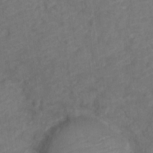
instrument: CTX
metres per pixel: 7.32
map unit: Nve
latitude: -18.4062
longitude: 108.9353
